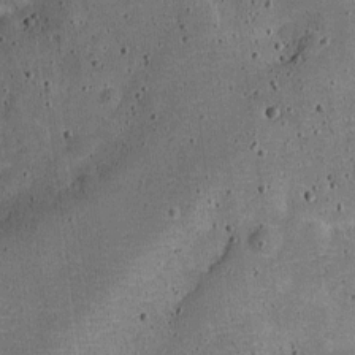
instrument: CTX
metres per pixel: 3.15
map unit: Nve
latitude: -25.5966
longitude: 105.7666
